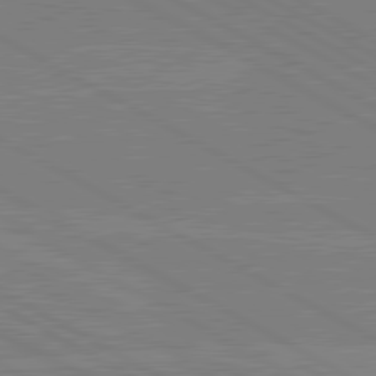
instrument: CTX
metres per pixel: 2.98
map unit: lApd
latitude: 80.4979
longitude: -126.9136
